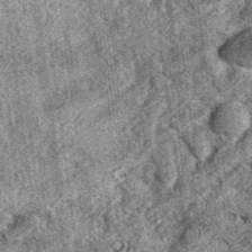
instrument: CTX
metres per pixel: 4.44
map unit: eAb
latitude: 39.0458
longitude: 110.4440
